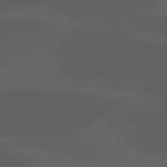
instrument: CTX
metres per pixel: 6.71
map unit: lApd
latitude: 80.0822
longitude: -89.0648
